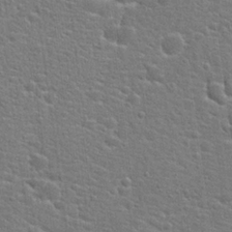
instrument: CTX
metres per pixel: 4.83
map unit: Hto
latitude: 22.0444
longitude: -44.1578
